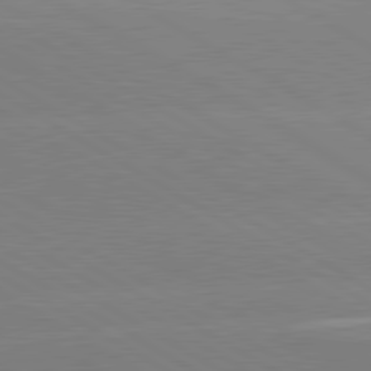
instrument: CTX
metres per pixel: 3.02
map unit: lApd
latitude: 80.6679
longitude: -152.3279
